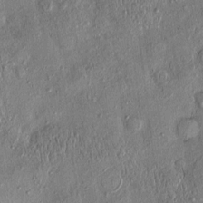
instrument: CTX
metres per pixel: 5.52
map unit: eHh
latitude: 0.1766
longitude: 15.7478
